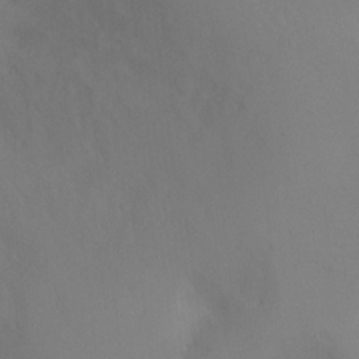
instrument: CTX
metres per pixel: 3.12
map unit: Ht
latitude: -9.8611
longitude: -31.8395
